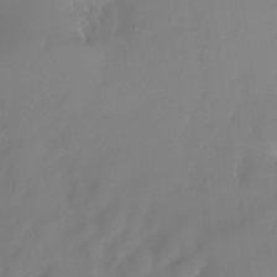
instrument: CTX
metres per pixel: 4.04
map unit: HNhu
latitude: -24.0661
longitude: 51.0297
